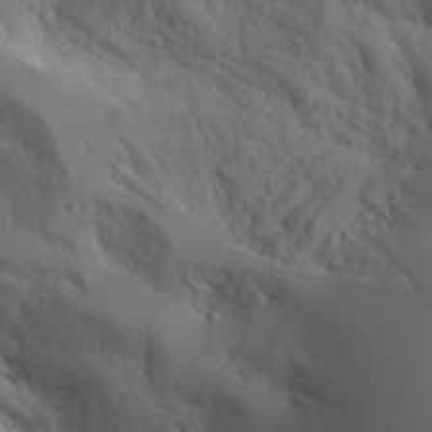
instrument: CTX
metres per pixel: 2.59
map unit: Aa
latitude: 25.1781
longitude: -127.2159
